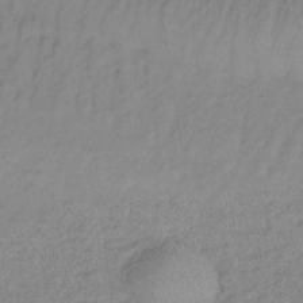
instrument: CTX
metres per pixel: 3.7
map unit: lHb
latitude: -35.9178
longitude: 70.2362
